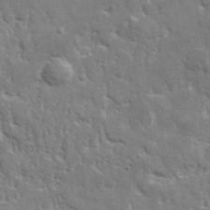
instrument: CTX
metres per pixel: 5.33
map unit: lHvf
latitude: 34.9513
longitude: -88.0255
